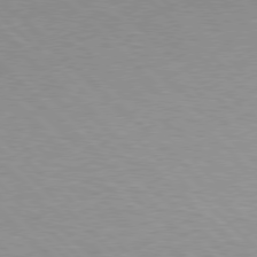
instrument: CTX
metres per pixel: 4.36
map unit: Hpe
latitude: 77.0647
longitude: -156.8191
